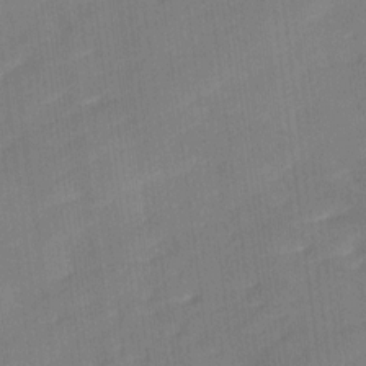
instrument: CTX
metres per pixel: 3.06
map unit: Ave
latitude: 17.5371
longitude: -137.1026
